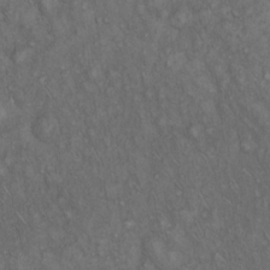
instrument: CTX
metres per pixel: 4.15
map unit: Hto
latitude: 15.5938
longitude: -56.7435
